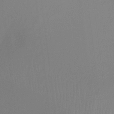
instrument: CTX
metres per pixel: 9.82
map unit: Ht
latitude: -0.1039
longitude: -35.9150
